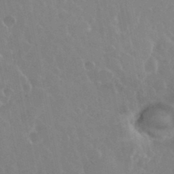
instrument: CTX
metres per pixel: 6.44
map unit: eHh
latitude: 35.5749
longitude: -59.3482
